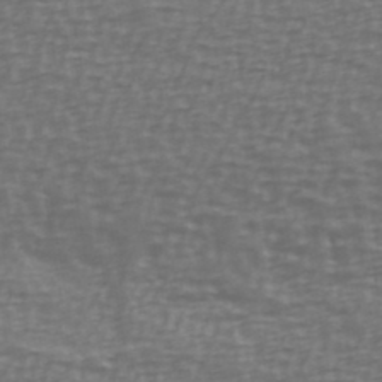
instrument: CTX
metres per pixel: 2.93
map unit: Ave
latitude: 39.2537
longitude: -113.4237
